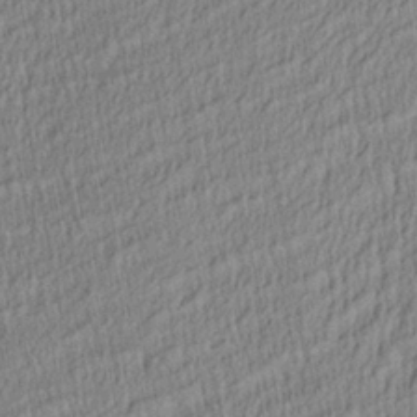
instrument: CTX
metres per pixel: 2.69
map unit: Aa
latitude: 28.2900
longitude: -137.6694
